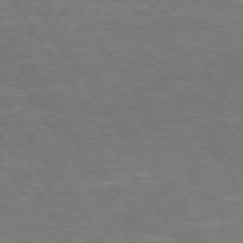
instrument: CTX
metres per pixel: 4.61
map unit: Hpe
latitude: 73.4616
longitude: -125.3103
